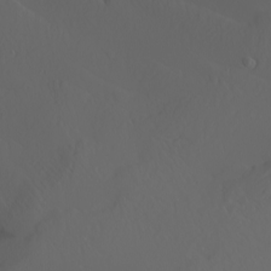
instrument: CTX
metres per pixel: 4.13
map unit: Nhu
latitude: -5.6155
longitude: -92.8947
